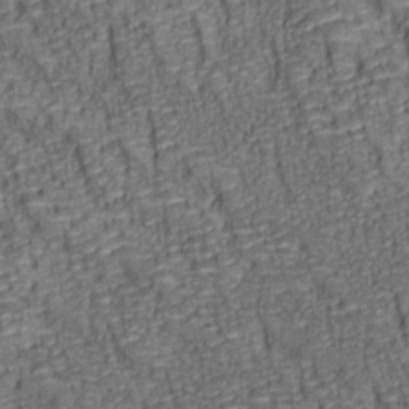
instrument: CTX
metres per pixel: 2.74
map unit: lAa
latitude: 6.9703
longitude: -115.9906
